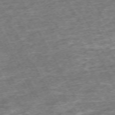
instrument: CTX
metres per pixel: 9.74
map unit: Hpe
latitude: -70.8975
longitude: 12.9164
